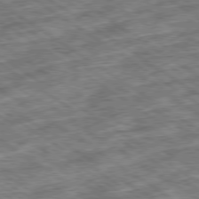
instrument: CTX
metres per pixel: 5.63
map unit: Ap
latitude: -79.6910
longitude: -49.9528
